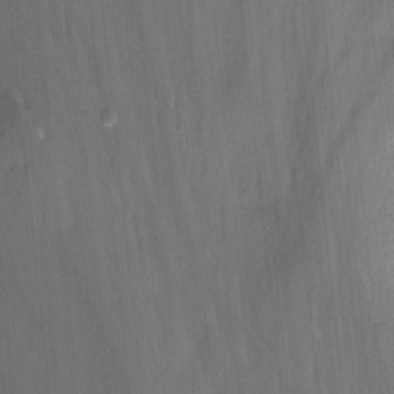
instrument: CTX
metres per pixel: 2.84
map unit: Nhu
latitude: -11.5777
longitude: -47.0270
